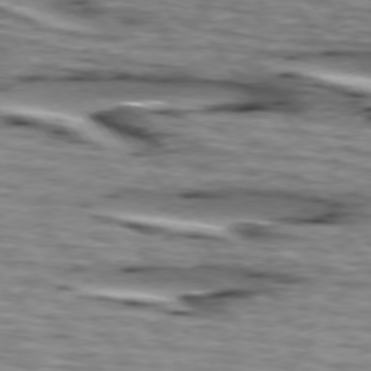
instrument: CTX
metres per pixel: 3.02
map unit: lApd
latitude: 74.8002
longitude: -72.4412
